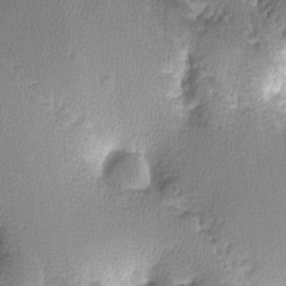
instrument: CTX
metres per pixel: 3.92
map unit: lHvf
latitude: -13.0298
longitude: -101.4049
